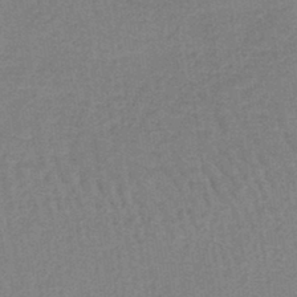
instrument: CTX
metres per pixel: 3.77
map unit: lHb
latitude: -37.6721
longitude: 60.9920
